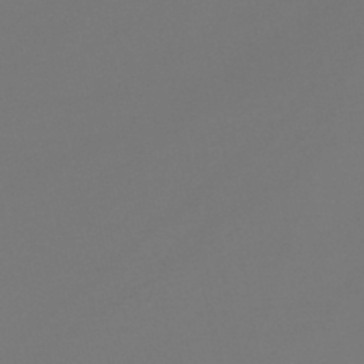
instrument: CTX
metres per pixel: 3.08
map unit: lHb
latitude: -45.4832
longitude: 78.1983
